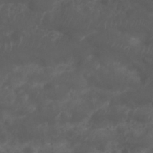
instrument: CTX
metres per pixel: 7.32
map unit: Nhu
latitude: 25.7260
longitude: -62.5357
